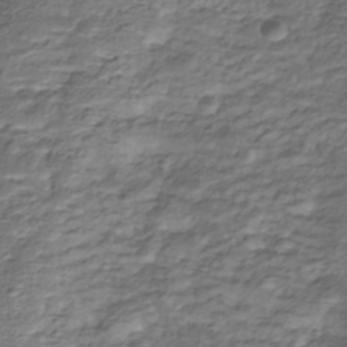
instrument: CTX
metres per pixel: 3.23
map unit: Nhu
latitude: -39.3321
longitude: -82.7435
